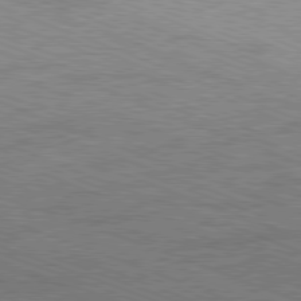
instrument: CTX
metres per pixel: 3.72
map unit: Ap
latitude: -81.6344
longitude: -74.4223
